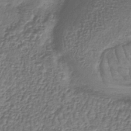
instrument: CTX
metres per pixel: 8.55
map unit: lHb
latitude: -39.3888
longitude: 61.2376
